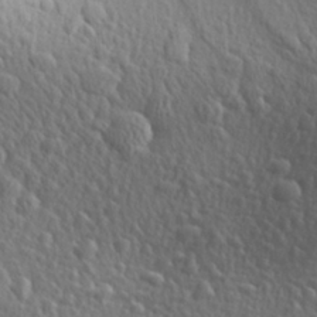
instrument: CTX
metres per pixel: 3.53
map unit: Aa
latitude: 29.4048
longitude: -139.9717
